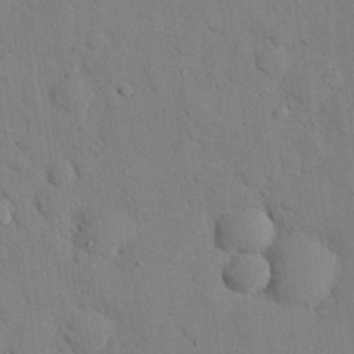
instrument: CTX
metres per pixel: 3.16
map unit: eHh
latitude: 26.4979
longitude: -77.8205
